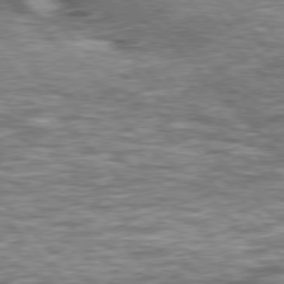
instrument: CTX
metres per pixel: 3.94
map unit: lApd
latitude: 76.8569
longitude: -49.7828
